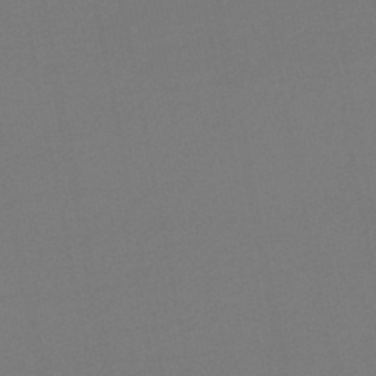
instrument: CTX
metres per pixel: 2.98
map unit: lHb
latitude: -46.7274
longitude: 67.4643
